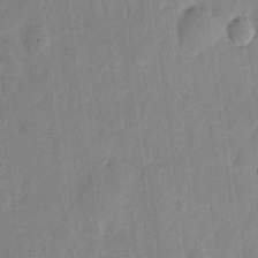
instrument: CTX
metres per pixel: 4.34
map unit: eHh
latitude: 6.6113
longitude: -70.9325
